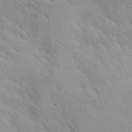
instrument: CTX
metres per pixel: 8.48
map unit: Ave
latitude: 9.1403
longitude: -103.7072
